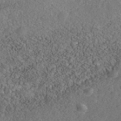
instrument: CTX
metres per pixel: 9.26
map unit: Nhe
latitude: -40.6329
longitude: -99.8394
